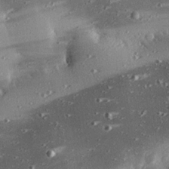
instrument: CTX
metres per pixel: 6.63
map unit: eHh
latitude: 23.7638
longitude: -89.9528
